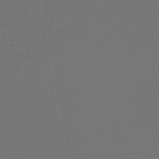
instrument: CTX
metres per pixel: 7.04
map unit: lHb
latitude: -43.7288
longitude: 66.1984
